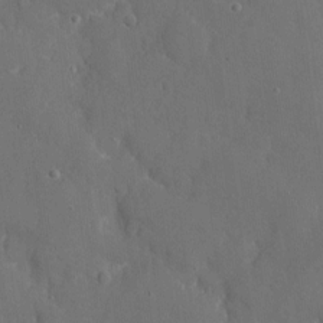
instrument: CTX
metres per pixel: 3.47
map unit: eHh
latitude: 6.8758
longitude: -68.5357
